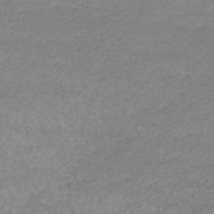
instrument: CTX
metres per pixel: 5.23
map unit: eHb
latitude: -33.5777
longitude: 70.4062
